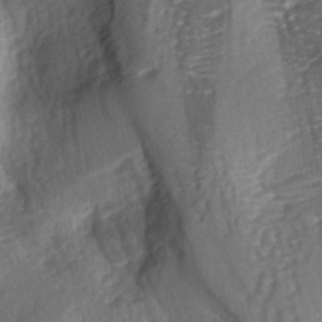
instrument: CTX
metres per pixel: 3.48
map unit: lAa
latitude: -6.0661
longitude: -126.7246
